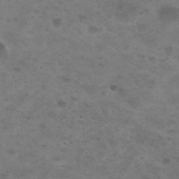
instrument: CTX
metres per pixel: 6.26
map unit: Nhu
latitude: 29.4615
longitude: -47.4238
